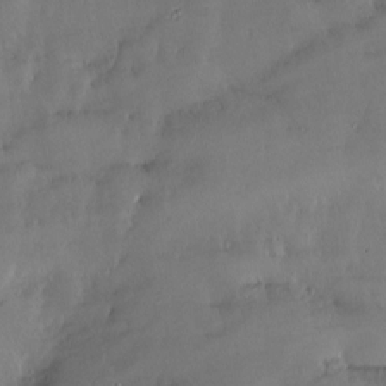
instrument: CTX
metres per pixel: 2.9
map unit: Nve
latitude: -9.0864
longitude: 173.1431
